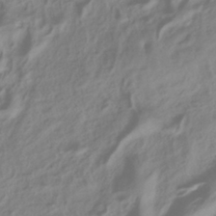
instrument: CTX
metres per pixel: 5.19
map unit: ANa
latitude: -38.2929
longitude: 96.1984
